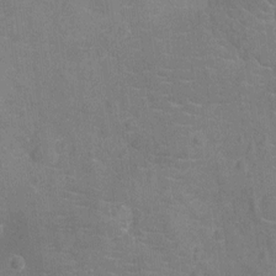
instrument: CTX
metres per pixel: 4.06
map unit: Ht
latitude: -12.6896
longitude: -25.3670
